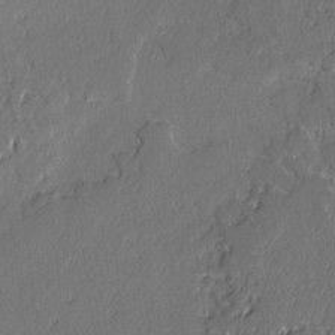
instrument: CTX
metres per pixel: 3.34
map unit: lAvf
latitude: -2.1038
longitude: -107.5938
